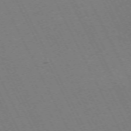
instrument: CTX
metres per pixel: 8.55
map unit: Hpe
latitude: -71.9745
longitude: 13.2754
